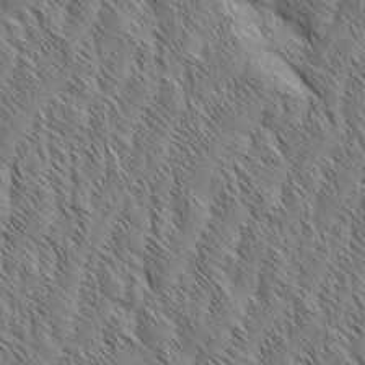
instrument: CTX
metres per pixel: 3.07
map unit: Aa
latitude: 6.0444
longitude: -129.8772
